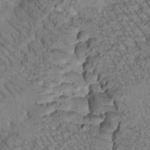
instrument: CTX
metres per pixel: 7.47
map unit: Htu
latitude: -1.4077
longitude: 172.8597
